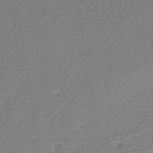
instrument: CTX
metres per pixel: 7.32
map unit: lHb
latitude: -38.1606
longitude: 59.0864
